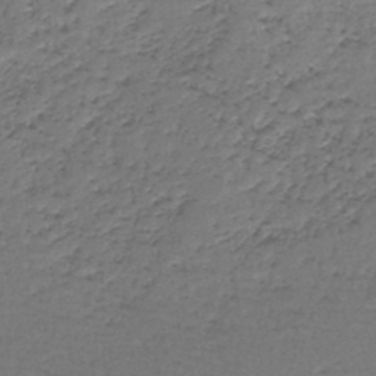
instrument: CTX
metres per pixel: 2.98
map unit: lHb
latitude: -43.9745
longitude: 58.4251
